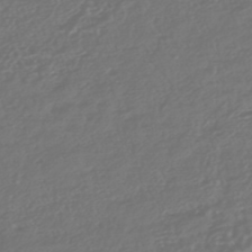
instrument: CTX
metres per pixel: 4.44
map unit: HNhu
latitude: -45.3699
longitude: 106.7086
